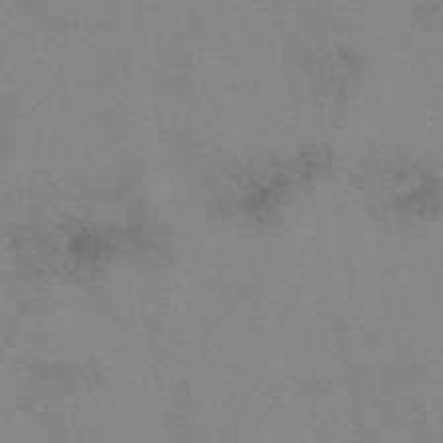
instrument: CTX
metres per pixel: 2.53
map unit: eAb
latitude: 50.1577
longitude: 105.8044
